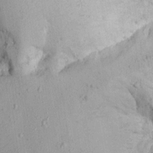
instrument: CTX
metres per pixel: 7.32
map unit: Aa
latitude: 15.1026
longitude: -142.2334
